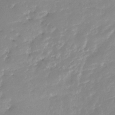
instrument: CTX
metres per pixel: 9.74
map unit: Nhe
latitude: -37.9178
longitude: -88.2712
